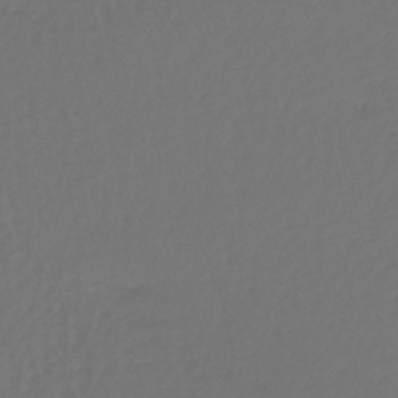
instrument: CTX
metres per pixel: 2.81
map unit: lHb
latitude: -43.9367
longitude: 62.8408
